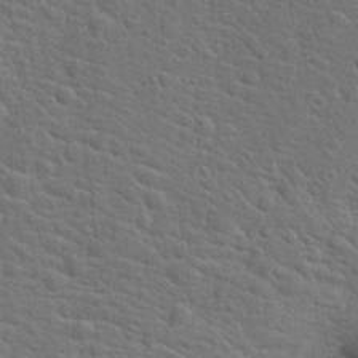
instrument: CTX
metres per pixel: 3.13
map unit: Hto
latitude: 18.9513
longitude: -43.2348
